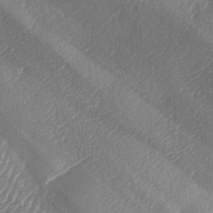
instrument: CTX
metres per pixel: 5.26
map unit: lAa
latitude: -8.4440
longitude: -128.1389
